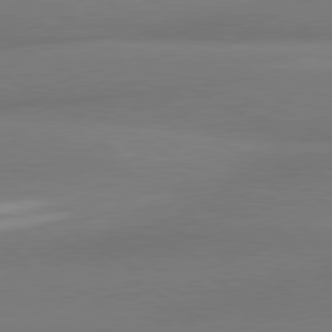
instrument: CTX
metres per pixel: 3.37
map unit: lApd
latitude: 80.2711
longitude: 177.1431
